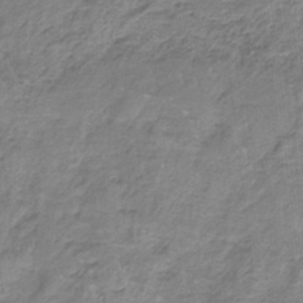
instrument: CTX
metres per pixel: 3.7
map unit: HNb
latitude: -34.8786
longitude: 57.6155
